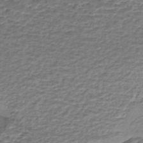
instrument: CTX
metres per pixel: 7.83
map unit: eHh
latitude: -43.6910
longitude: 120.0661
